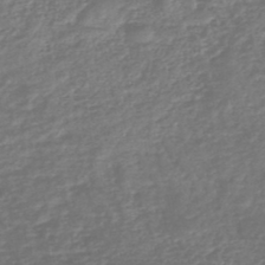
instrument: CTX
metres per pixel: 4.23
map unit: lHb
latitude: -46.1794
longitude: 73.6722
